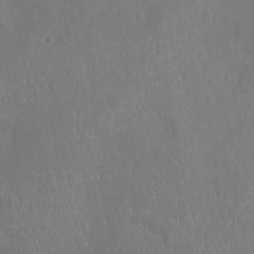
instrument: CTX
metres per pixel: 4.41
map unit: Ht
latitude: -9.8422
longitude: -21.6127
